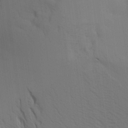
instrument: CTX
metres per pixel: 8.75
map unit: Aa
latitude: 15.3104
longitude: -147.5372
